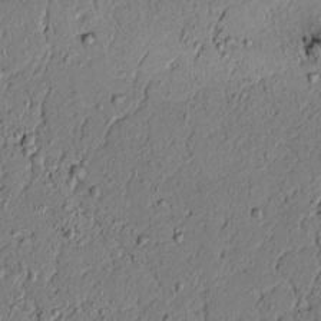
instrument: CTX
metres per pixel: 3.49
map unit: lAvf
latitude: 5.2915
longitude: 167.2565
